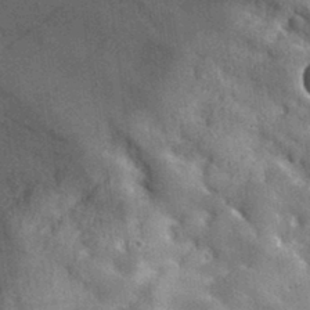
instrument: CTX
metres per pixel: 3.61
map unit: lHvf
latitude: 35.9528
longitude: -90.2334
